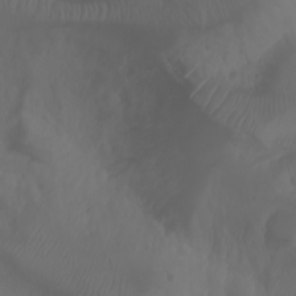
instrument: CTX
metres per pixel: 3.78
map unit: Htu
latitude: -1.5022
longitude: -76.9702
